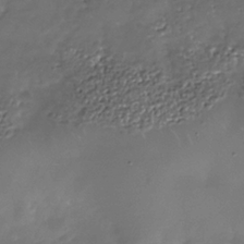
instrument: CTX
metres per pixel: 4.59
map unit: Nhe
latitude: -35.7855
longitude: -92.5923
